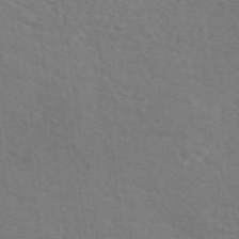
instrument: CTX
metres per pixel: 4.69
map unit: eAb
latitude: 50.5923
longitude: 113.0864
